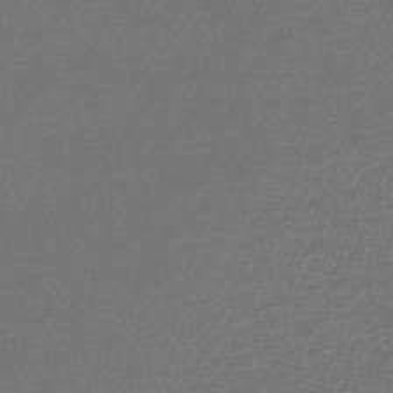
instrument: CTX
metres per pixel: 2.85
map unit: lHb
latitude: -41.8800
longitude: 72.4440
